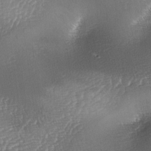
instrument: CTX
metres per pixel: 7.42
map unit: lAa
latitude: -4.3684
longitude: -128.6868
